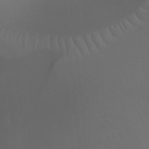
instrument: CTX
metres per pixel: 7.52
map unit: Ht
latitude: -1.3510
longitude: -20.8002
